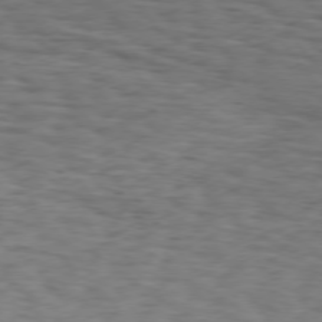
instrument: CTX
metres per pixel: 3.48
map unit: Hpe
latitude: 74.7624
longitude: -133.6505
